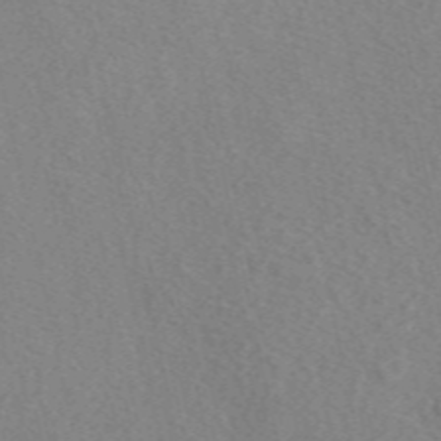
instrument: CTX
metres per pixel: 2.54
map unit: eAb
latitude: 48.9892
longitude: 107.1431
